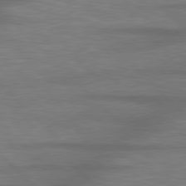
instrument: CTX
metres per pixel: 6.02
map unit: lApd
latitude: 78.9892
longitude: -115.5371
